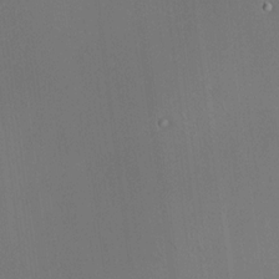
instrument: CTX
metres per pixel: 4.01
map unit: HNhu
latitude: 12.4790
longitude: 11.4077
